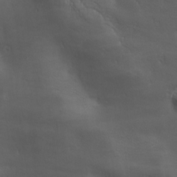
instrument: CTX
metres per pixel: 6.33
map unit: lAa
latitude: -6.8786
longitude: -121.8395
